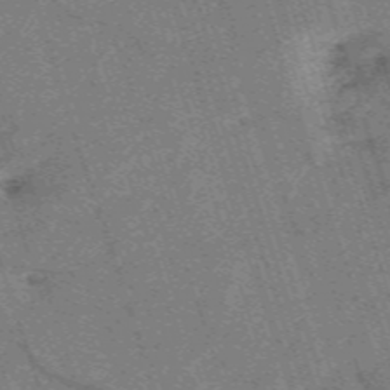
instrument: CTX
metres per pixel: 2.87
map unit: HNb
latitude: -53.9178
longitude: -48.3089
